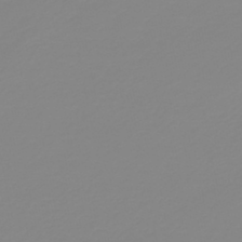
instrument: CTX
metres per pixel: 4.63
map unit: HNb
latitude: -44.3873
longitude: 51.4076
